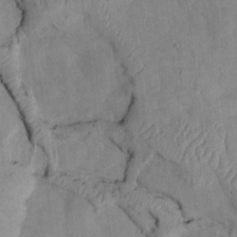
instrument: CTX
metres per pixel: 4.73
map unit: Htu
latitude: 2.3845
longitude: 148.7652
